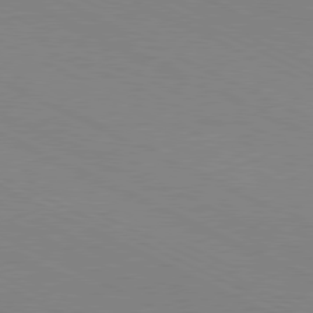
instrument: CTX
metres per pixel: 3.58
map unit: Hpe
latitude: -81.2943
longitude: 13.3321
